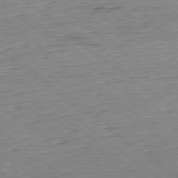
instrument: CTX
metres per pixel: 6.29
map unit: Hpe
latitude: -78.7841
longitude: 11.6911
